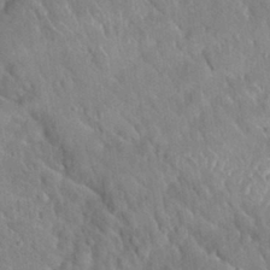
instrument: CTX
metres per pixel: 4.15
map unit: Nhu
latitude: 30.6869
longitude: -51.4615
